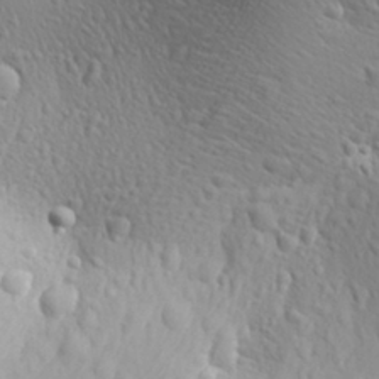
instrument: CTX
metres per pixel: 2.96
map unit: Aa
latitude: 29.1592
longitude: -139.7639
